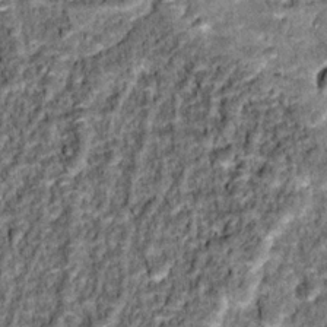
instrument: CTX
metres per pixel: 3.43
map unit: Hto
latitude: 15.5938
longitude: -35.9717
